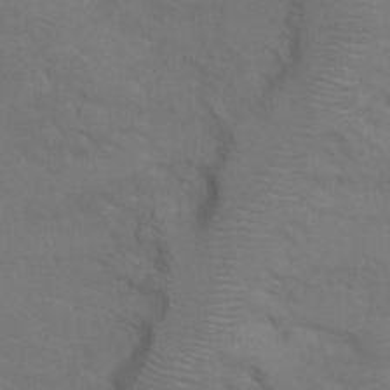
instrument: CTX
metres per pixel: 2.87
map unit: Hto
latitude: 6.3845
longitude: -35.5371
